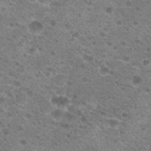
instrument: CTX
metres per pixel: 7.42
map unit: Hto
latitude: 20.1200
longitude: -41.0080
